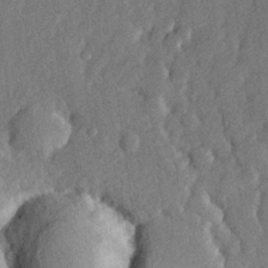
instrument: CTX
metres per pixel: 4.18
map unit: lHvf
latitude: 23.2915
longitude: 144.0850
